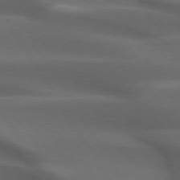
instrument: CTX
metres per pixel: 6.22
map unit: lApd
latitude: 73.1404
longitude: -52.1389
